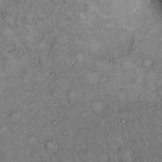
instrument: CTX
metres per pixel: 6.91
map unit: Hto
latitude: 15.3293
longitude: -57.1025
